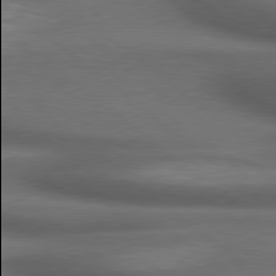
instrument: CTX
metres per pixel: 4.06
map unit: lApd
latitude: 79.1592
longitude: -117.9906
